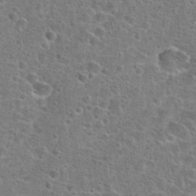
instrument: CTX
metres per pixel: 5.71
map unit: Hto
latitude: 24.1955
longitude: -46.9514
